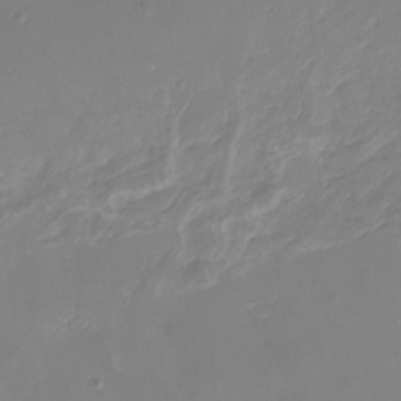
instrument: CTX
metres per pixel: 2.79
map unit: Nhu
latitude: -16.6897
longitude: -57.2536
